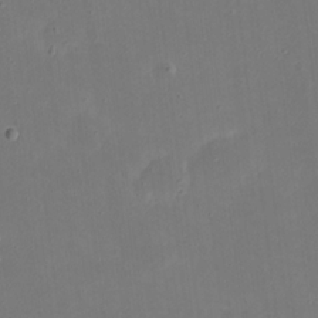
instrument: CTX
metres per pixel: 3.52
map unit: eHh
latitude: 20.9892
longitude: -71.7072
